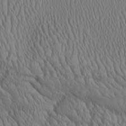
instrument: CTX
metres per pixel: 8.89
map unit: Aa
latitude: 25.5371
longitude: -135.6694
